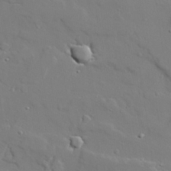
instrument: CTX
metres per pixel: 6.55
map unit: lAvf
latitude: 28.3845
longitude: -108.2900
